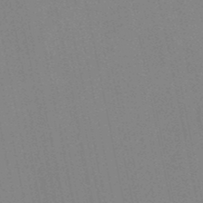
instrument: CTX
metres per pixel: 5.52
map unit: lHb
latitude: -49.1431
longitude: 69.2942
